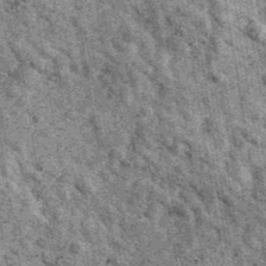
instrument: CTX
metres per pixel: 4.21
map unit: Ave
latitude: 40.5168
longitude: -107.4615
